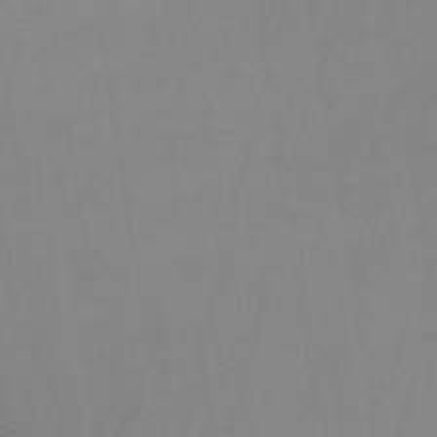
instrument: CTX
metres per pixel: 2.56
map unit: HNb
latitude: -46.6329
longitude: -39.1025
